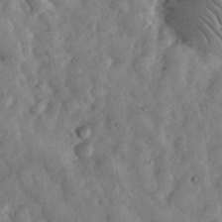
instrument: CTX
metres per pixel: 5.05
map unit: eHh
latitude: 34.1388
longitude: -69.6694
